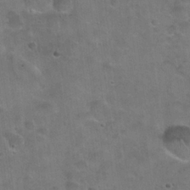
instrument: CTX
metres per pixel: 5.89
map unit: Hto
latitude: 22.5735
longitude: -52.8191
